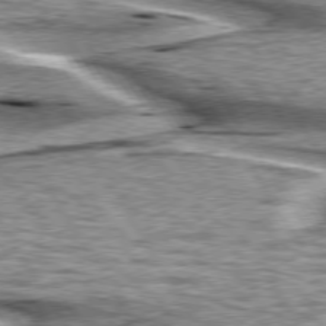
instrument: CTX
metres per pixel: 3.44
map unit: lApd
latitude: 75.8772
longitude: -59.5371
